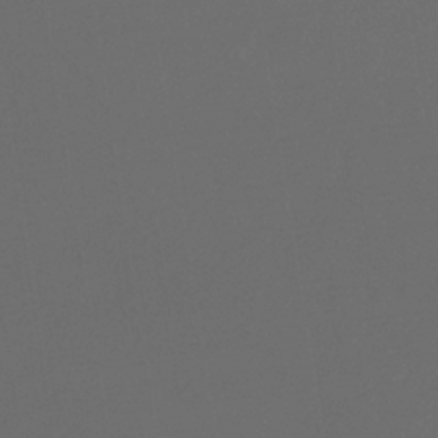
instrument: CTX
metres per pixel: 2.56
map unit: eHb
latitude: -32.1417
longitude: 71.9745
